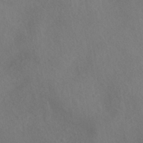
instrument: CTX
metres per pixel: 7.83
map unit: HNhu
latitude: -41.3887
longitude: 101.5021
